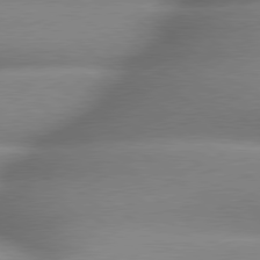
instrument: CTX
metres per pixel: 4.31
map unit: lApd
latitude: 79.5560
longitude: -163.4238
